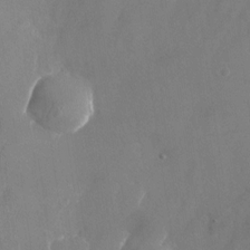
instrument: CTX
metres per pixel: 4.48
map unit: Nhu
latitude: -24.5385
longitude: -70.6868
